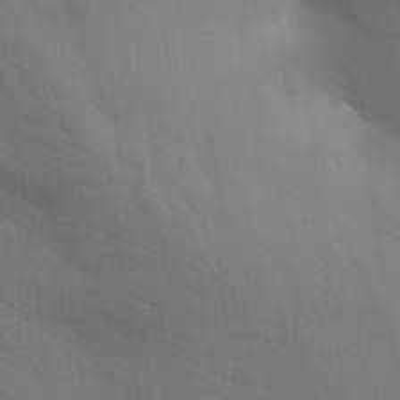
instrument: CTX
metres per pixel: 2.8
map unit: Aa
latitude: 14.8380
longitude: -147.3860
